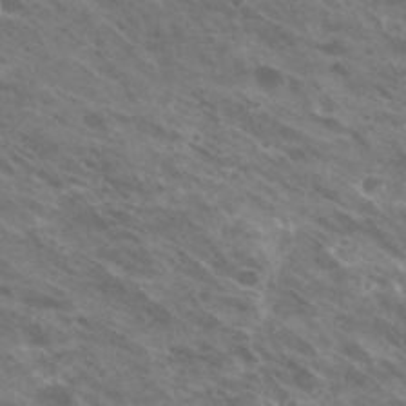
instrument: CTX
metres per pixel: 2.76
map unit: Hto
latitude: 29.0458
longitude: -44.1011
